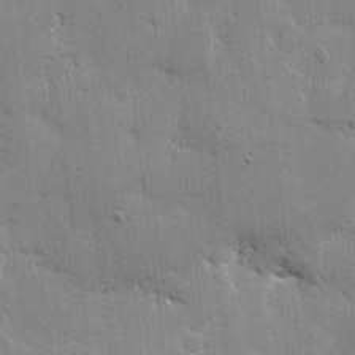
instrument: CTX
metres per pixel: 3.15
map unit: eHh
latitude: 9.1970
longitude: -66.8002
